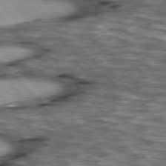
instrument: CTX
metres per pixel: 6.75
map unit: lApd
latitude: 76.6490
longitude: -49.8016
